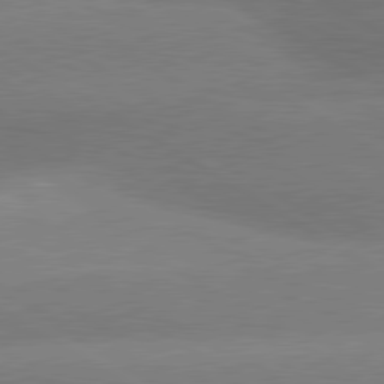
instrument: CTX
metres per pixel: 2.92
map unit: lApd
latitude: 80.4601
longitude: -148.8947
